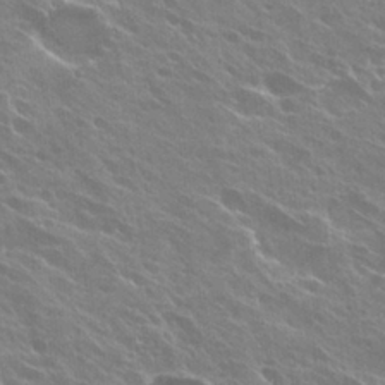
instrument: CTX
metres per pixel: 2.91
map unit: Hto
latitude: 27.0836
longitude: -40.9513
